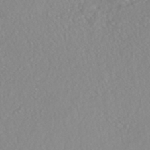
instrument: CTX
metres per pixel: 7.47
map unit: HNhu
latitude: -46.8786
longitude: 104.3684
